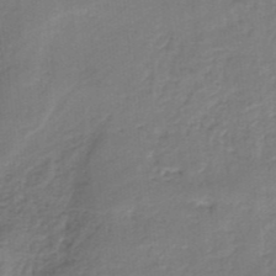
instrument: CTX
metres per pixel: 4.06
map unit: HNb
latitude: -34.8786
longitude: 59.7288
